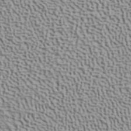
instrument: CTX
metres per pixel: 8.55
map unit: ANa
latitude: 40.9702
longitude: 29.5399
